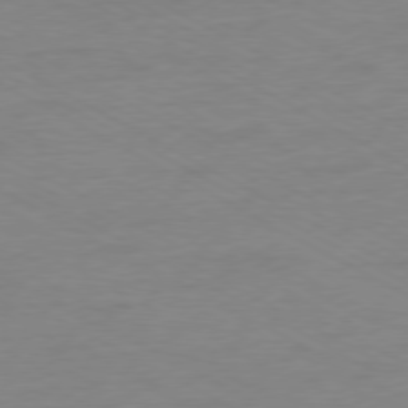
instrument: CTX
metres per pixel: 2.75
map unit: Ap
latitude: -77.5966
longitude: -74.8947
